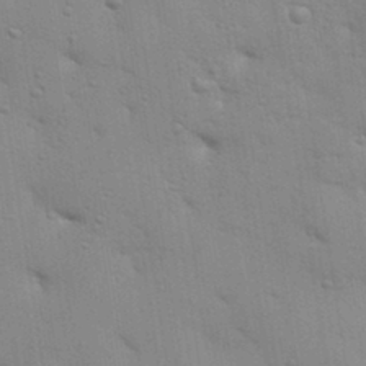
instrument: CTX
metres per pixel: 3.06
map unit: Aa
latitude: 33.0647
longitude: -145.2159
